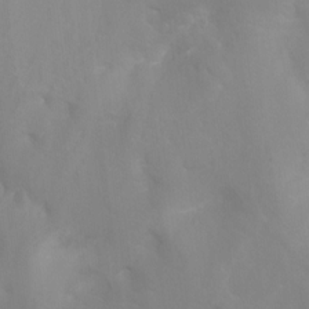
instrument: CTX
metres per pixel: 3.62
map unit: Ht
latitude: -13.4832
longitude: -44.5923
